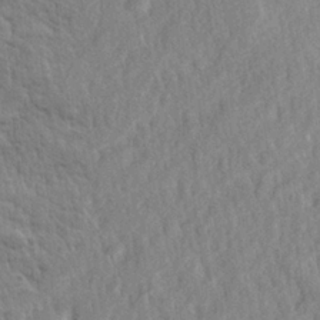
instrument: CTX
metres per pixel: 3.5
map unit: lHvf
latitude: 24.8946
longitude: 143.8233
